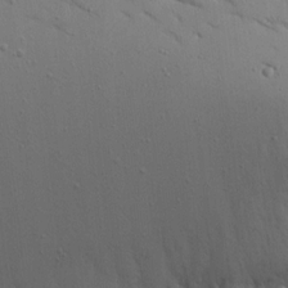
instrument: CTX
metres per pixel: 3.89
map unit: Aa
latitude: 14.9892
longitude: -140.9324
